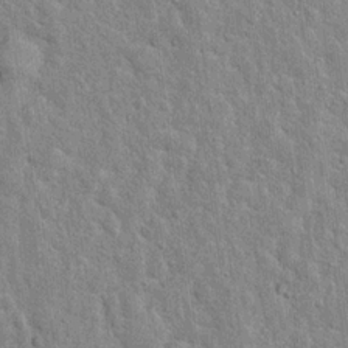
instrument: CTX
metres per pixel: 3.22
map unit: Hto
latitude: 14.1767
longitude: -34.1011
